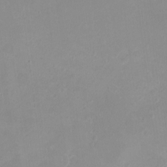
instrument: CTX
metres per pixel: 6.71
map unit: eHh
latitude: -4.8030
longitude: -77.8583
